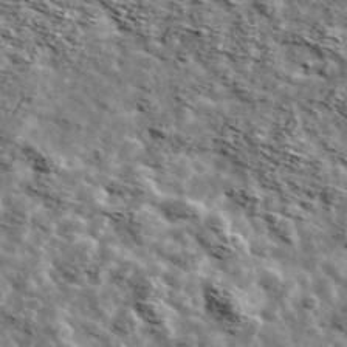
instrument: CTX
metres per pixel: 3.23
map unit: Ave
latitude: 42.4979
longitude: -107.3293
